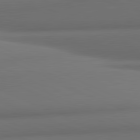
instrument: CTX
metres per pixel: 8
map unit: lApd
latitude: 81.7450
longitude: 172.6518
